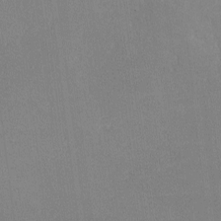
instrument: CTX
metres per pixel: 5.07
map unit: lHvf
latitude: -10.5196
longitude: -100.2145
